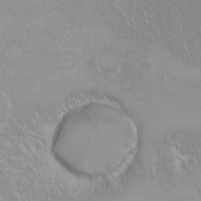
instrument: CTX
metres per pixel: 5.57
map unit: Nhu
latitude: -6.1605
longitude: -89.6316
